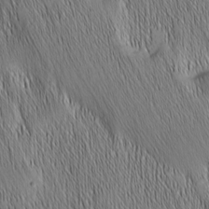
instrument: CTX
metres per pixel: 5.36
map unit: Nhu
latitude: -6.7274
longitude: -152.1767
